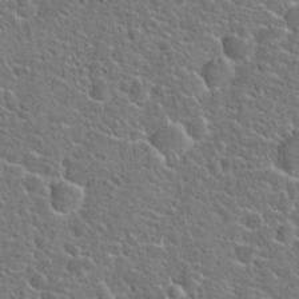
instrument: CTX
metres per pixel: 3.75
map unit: Hto
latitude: 20.6869
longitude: -44.5923
